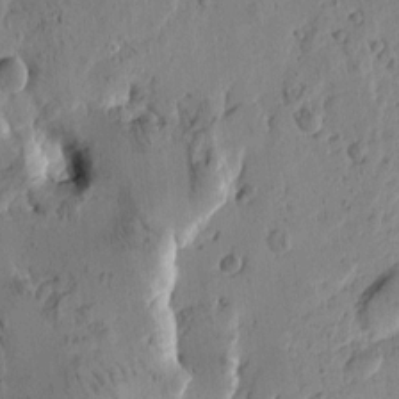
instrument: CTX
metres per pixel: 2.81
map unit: Htu
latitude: -0.6708
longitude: -177.7638
